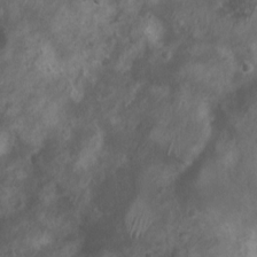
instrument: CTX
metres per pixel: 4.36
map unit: Nhu
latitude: 6.6301
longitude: -20.8758
